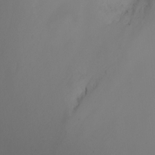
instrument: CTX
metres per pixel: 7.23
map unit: Nhu
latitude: -4.6896
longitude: -75.7261
